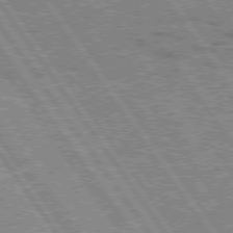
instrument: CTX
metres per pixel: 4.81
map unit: Hpe
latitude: 75.5938
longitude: -155.7072
